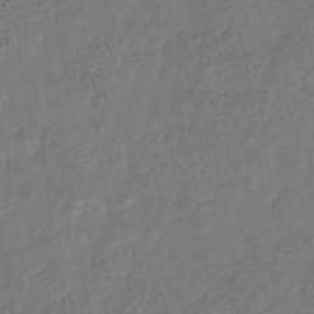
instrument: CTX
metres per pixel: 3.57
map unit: eHb
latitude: -34.0472
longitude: 76.9731
